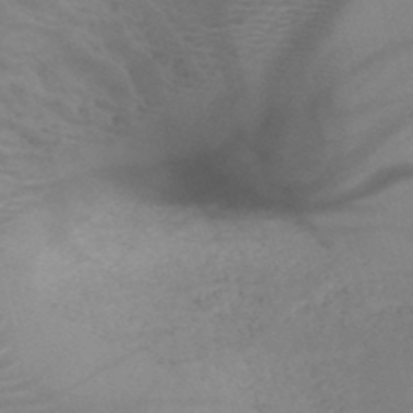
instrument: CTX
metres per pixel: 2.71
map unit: HNb
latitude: -50.1606
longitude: -46.8002
